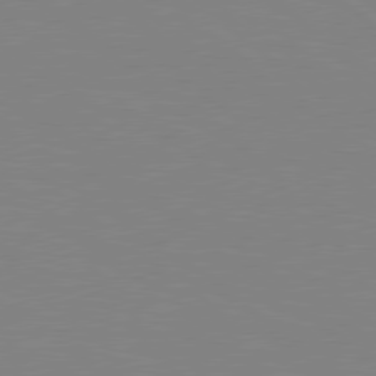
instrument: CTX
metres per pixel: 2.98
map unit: Hpe
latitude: 79.0081
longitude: -124.0444
